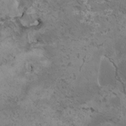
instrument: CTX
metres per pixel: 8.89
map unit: HNhu
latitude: 3.8016
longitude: 4.6140
